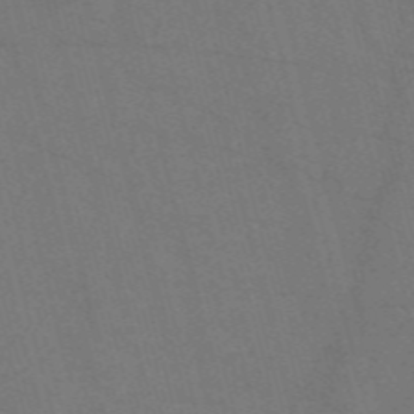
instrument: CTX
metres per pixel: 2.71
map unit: Nve
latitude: -58.0094
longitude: 51.7100
